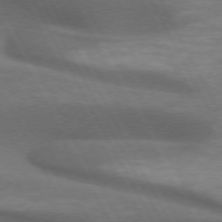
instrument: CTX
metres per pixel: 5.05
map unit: lApd
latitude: 72.7247
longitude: -50.5923
